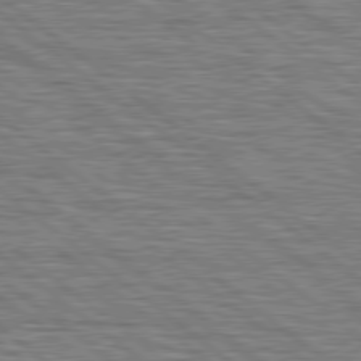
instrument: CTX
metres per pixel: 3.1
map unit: Hpe
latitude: 78.6113
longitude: -120.7436
